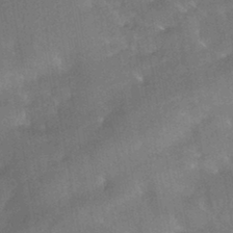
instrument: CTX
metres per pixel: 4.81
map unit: HNhu
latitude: -43.7855
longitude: 91.8045
